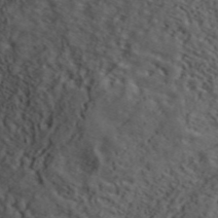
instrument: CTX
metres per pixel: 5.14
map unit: ANa
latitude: 47.4616
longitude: -83.9906
